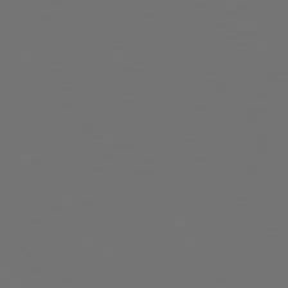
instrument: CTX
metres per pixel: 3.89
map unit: Hpe
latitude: 76.4979
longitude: -169.5371
